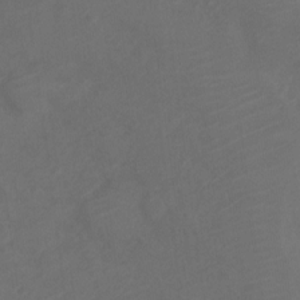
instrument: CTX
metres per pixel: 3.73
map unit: Nve
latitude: -19.5021
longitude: 106.6897
